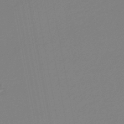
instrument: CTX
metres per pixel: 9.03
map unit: lHb
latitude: -45.6344
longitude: 74.2362
